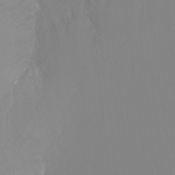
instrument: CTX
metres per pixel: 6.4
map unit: Ht
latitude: -15.0487
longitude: -50.2144
